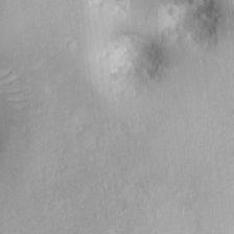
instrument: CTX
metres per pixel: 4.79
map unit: Ht
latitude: 7.0269
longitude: -76.3278
